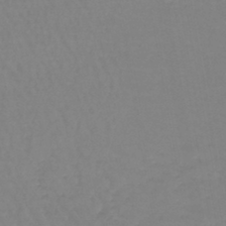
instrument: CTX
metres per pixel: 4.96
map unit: lHb
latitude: -44.9164
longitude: 62.6329
